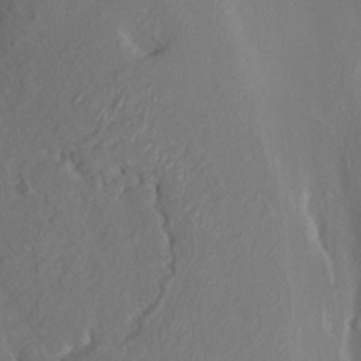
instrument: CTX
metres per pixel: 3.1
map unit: HNhu
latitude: 5.9339
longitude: -6.8191
